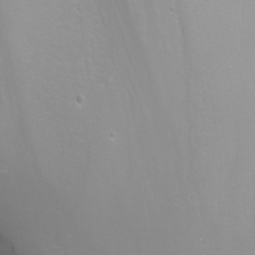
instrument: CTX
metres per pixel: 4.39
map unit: Nhu
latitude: -6.4440
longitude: -88.4223
